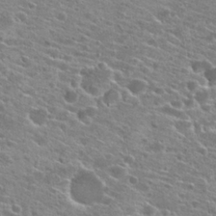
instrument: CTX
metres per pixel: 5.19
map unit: Hto
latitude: 22.8947
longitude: -41.0836
